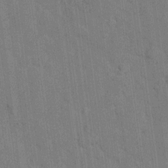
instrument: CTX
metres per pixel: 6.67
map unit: eHh
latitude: 11.1592
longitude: -66.4412
